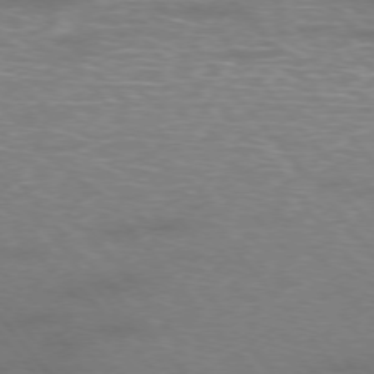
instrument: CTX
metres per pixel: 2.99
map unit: Ap
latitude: -76.4818
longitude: -62.2334
